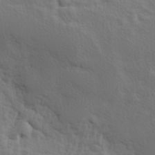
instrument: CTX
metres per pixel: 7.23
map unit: Hve
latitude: 25.2725
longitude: 145.5021
